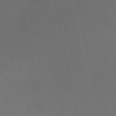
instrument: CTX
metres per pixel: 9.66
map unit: eHb
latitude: -51.0675
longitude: 70.2551
